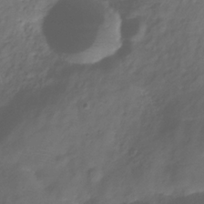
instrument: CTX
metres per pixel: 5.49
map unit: Hve
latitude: -32.9731
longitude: 91.7856
